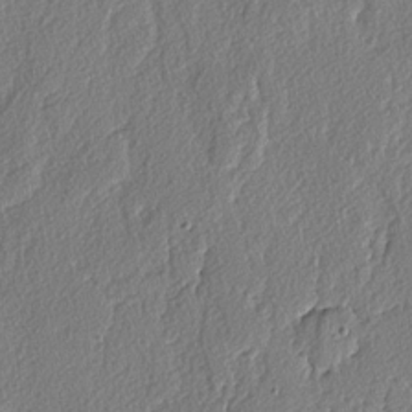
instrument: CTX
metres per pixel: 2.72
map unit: lAvf
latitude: -3.7855
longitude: -108.8758
